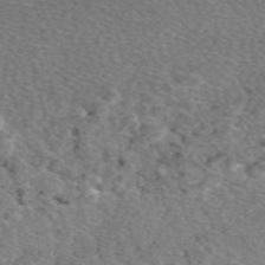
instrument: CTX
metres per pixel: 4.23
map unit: eAb
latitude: 49.4993
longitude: 112.3684
